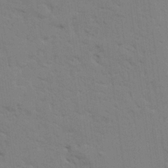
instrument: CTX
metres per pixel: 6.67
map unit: Ave
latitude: 23.7072
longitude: -130.4223
